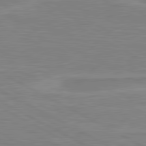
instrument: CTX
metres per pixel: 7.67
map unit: lApd
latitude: 81.1025
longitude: 171.7289
